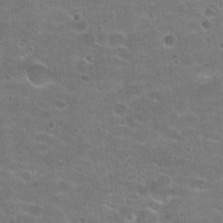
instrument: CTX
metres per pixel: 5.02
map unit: Hto
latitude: 21.0270
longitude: -43.2159
